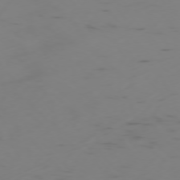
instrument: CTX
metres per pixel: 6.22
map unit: Ap
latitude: -76.2550
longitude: -65.6883
